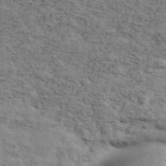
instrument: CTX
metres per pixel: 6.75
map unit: Ave
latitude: 41.9150
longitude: -110.1389
